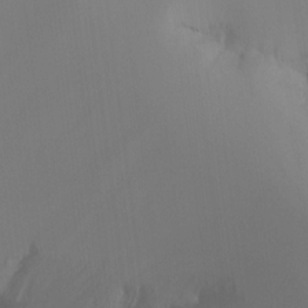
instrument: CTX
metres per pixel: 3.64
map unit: Ht
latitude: -16.4818
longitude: -49.4426
